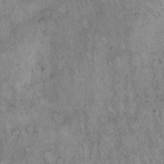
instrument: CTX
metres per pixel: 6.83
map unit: Hto
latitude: 13.4993
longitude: -57.1403
